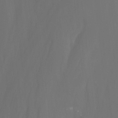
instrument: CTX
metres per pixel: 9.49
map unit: Nhu
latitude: -14.2362
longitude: -55.6505
